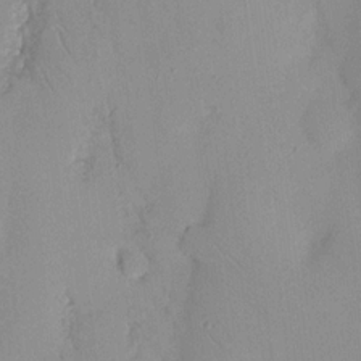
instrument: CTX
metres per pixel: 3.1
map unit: Nhu
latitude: 16.7246
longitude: -78.7435
